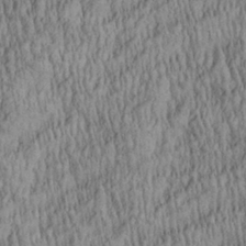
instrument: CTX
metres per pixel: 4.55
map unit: Aa
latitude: 28.1011
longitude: -136.2145
